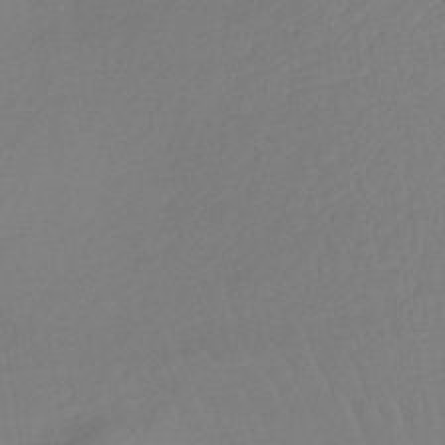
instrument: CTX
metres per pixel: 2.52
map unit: lHb
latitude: -35.3699
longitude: 67.6344
